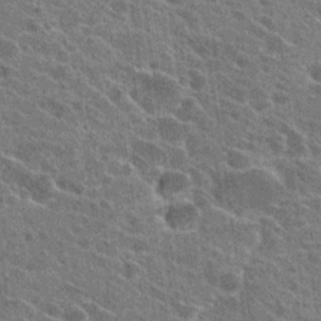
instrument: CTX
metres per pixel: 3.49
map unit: Hto
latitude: 24.3845
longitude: -40.0633
